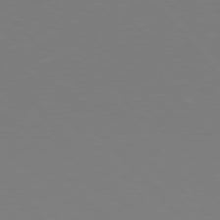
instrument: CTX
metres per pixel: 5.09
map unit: Hpe
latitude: 77.3103
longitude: -173.8016
